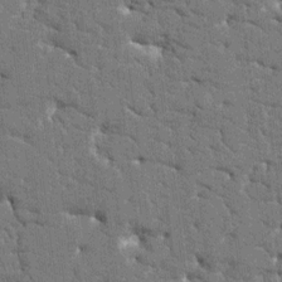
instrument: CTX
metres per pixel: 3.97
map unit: HNhu
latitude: 7.0269
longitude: -5.5371
